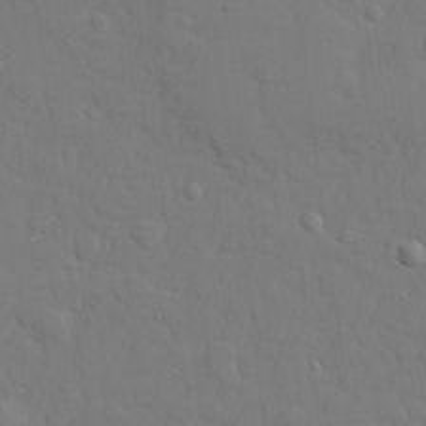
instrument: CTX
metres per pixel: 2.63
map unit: lHvf
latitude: 23.4048
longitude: 141.9178
